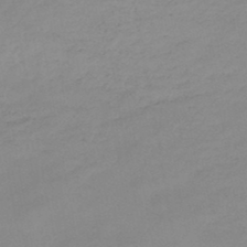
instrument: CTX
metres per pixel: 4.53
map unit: HNb
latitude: -46.2172
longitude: -35.4993
